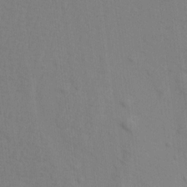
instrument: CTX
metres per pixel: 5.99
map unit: Aa
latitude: 15.9528
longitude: -143.2915
